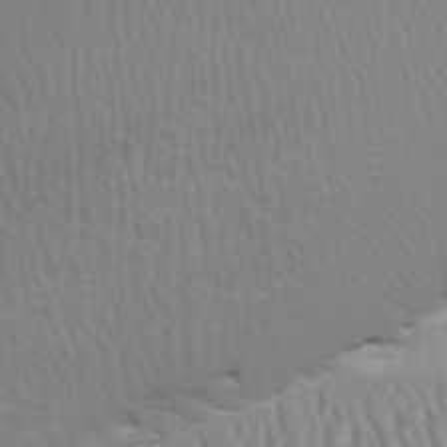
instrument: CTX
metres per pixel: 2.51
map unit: Aa
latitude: 31.4049
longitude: -141.1403
